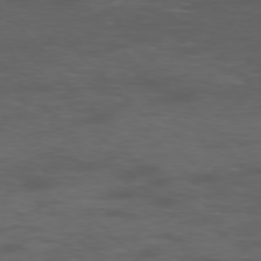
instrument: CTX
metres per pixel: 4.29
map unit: Ap
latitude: -76.3495
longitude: -68.7435
